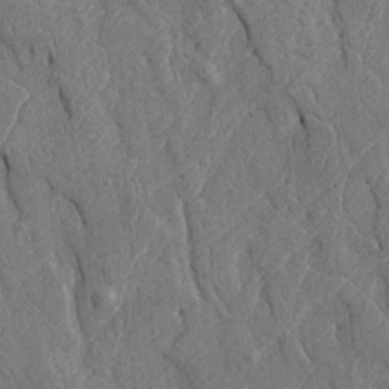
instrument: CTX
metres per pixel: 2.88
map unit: Htu
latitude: -6.6707
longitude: 155.0675
